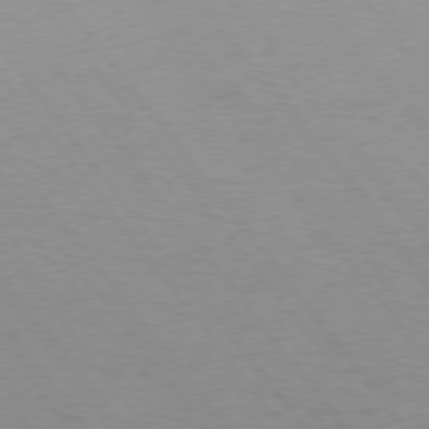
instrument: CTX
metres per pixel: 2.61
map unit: Hpe
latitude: 75.4615
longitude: -143.3293
